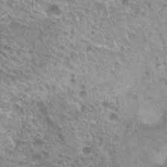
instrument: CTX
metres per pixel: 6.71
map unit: Hto
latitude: 21.3671
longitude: -34.6301
